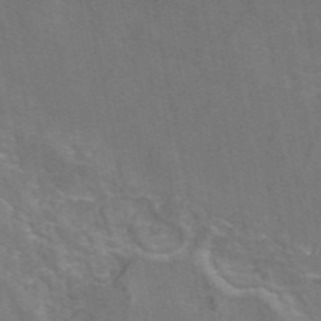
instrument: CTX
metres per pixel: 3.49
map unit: eAb
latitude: 46.2334
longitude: 116.1983
